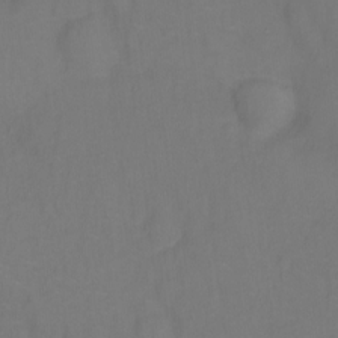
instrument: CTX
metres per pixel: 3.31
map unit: Hto
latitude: -0.1984
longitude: -33.6316
